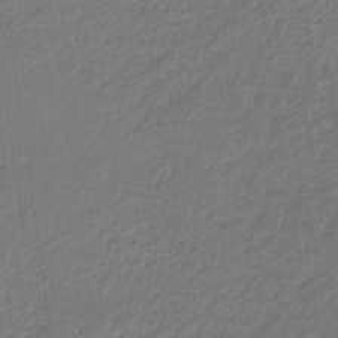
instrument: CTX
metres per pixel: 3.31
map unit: eHb
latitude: -31.1053
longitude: 67.4454
